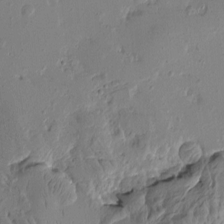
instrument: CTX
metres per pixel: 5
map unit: Htu
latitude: -1.9367
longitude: -178.3468
